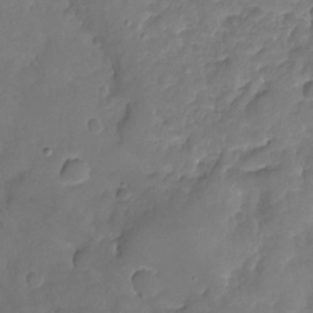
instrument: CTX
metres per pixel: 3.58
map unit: Nhu
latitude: -19.2565
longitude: -57.3859
